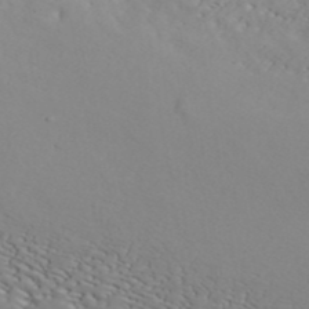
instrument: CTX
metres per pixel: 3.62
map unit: ANa
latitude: 43.8394
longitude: 45.1431
